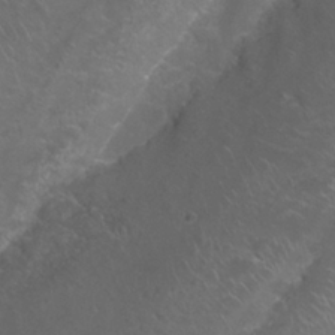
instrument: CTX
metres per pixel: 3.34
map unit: Nhu
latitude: 27.4049
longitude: -61.0458
